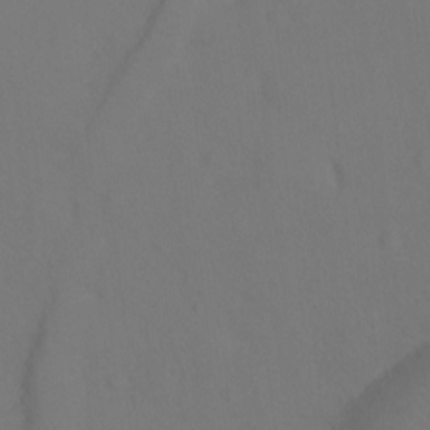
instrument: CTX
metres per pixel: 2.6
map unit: Ht
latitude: 0.4412
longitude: -34.1955
